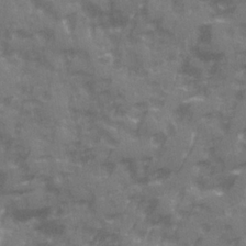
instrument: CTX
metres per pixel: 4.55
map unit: Ave
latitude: 20.1767
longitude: -132.1200
